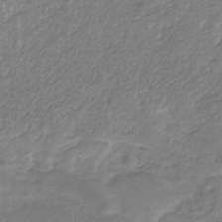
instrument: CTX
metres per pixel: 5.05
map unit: eHb
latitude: -31.5588
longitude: 67.3887
